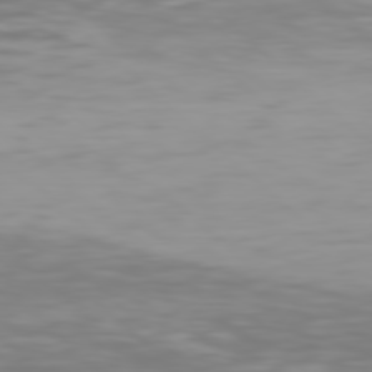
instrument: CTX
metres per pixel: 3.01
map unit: Hpe
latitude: 77.0836
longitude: -165.2915
